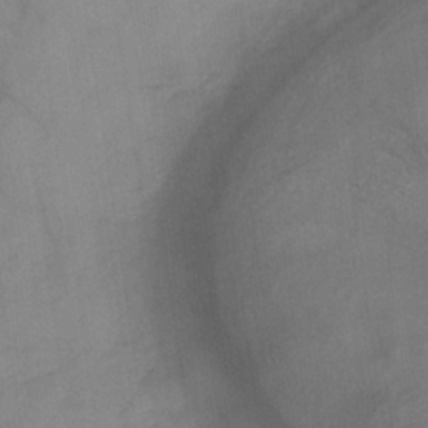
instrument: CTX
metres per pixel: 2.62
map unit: HNb
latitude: -31.2565
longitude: 62.3306
